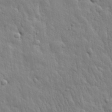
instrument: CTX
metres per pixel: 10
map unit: eHh
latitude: 31.1970
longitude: -78.9325
